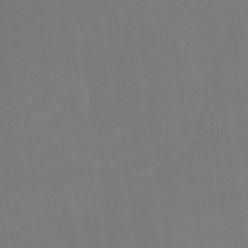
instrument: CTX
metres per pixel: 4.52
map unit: Hto
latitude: -8.3306
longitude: -50.8002
